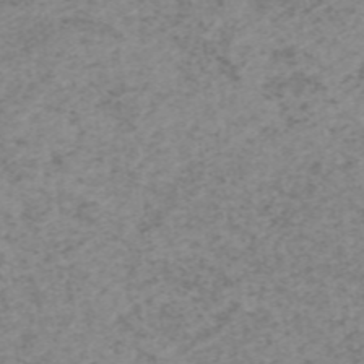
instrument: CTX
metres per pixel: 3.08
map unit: HNhu
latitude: -48.6519
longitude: 30.4818
